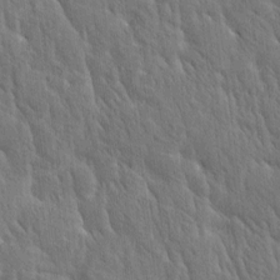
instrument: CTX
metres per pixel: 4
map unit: Htu
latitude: -4.0472
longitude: 174.3684
